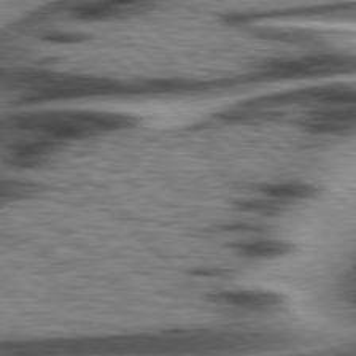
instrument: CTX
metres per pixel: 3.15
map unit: Hpe
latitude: 77.8205
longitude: -156.1010
